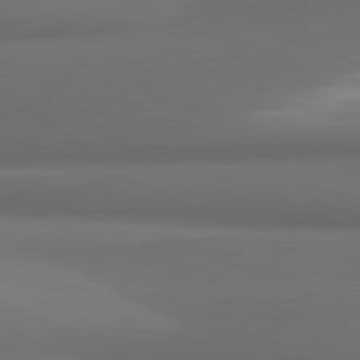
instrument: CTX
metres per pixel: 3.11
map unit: lApd
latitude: 81.6694
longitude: 171.5588
